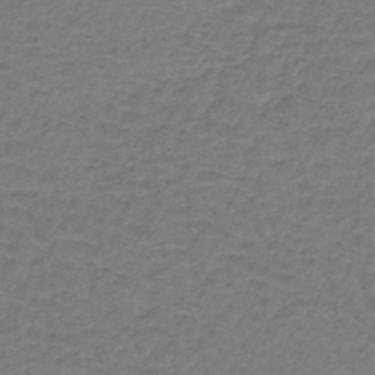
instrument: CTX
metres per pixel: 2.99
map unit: lHb
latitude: -43.0108
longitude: 66.5196
